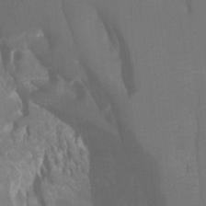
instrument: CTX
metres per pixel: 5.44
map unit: Ht
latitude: -8.0661
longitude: -28.2333
